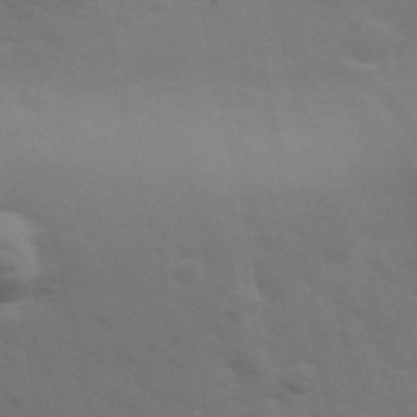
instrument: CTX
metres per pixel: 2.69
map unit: Hve
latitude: 31.7639
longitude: 150.0850
